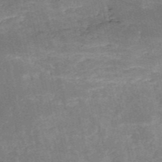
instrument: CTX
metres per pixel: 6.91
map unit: HNb
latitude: -52.2928
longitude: -38.8002
